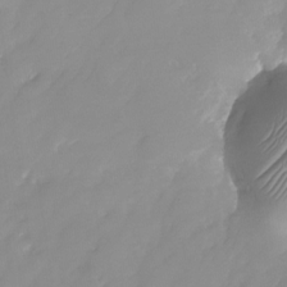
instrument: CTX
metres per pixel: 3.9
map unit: Nhu
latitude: -24.0094
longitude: -69.8772
